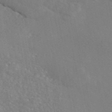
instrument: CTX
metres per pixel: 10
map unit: eAb
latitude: 46.1200
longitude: 112.4251
